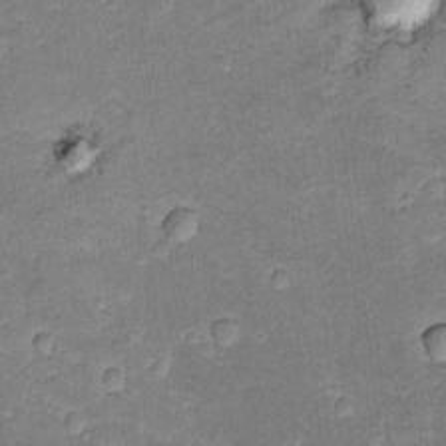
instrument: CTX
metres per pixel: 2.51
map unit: lAvf
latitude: -8.7085
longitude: -119.6505
